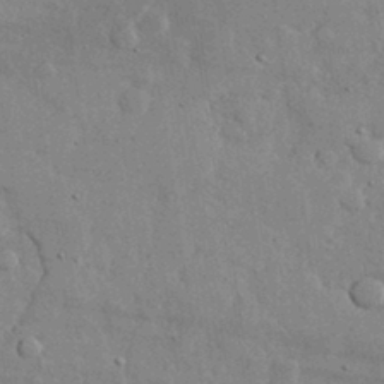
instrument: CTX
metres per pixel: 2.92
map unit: lHvf
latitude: 32.1389
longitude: -88.5546
